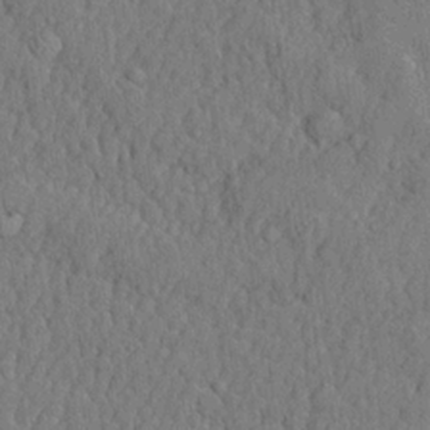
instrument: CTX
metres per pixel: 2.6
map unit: lHvf
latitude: 21.8395
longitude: 142.7463
